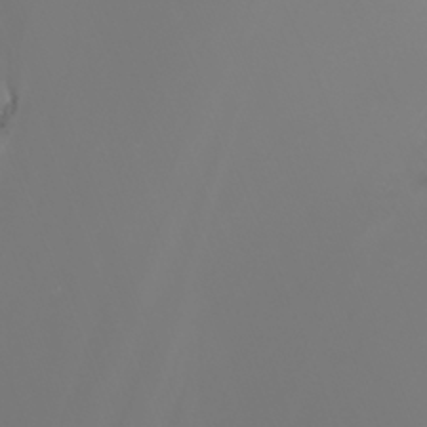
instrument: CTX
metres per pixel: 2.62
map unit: Nhu
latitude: -7.8233
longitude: -81.5749
